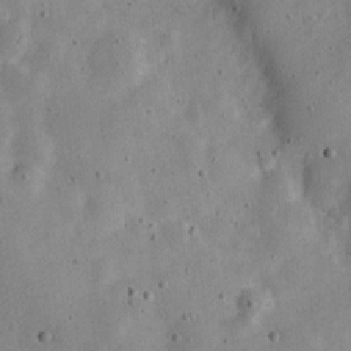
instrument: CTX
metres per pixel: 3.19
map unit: Nve
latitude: -24.1984
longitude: 107.1620
